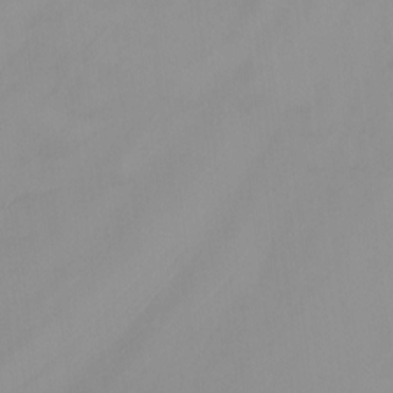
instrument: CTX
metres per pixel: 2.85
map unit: Nhu
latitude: -13.6533
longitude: -71.1592
